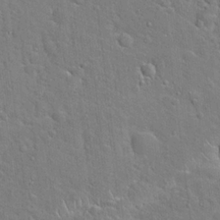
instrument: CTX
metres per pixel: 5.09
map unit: Hto
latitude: 20.6302
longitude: -49.4426
